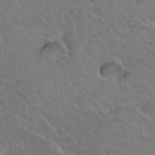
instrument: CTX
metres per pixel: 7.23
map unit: Hto
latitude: 36.2523
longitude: -46.9892
